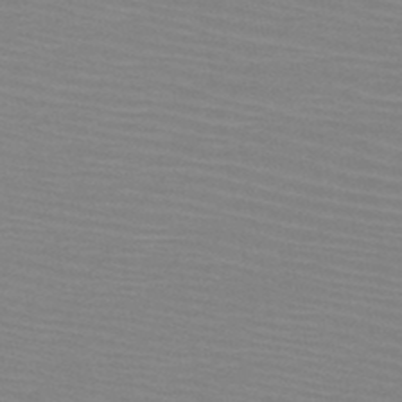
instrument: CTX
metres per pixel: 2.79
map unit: HNb
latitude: -46.5951
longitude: -45.5371
